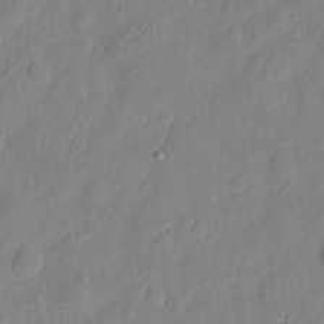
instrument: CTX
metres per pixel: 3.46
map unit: eHh
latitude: 7.1025
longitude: -75.0270
